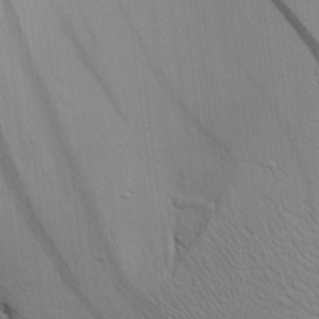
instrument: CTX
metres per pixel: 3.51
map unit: Aa
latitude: 18.3467
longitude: -141.7071
